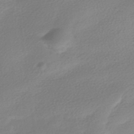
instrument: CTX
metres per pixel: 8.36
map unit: HNhu
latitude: -40.5574
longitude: 93.7289
